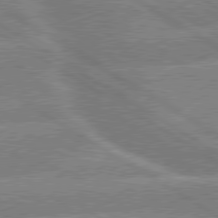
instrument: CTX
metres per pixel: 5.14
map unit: lApd
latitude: 79.6127
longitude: -131.7639
